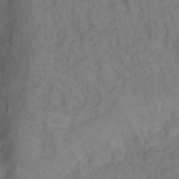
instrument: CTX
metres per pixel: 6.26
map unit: Ht
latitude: 1.4426
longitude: -35.1214
